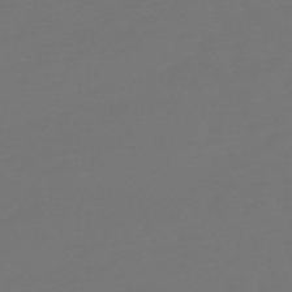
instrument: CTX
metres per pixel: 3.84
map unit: eHb
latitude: -50.4818
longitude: 77.9367
